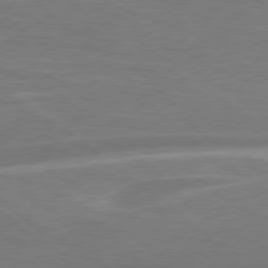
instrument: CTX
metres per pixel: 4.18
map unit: Hpe
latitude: 78.5924
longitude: -127.2348
